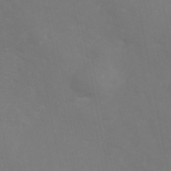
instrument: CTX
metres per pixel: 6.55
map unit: Hve
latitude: 33.3104
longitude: 150.8219
